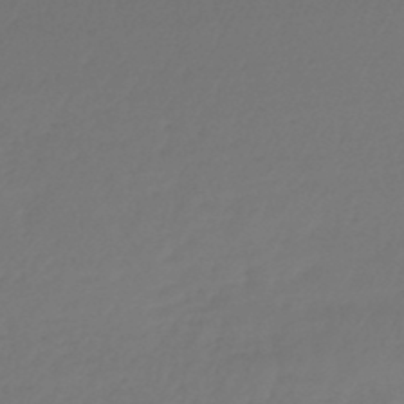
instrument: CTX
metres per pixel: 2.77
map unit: lHb
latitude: -47.9178
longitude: 62.0472
